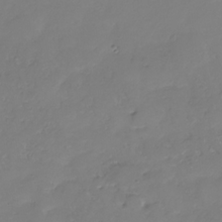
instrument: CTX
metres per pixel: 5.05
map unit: Nhe
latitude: -32.6897
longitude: -93.5371
